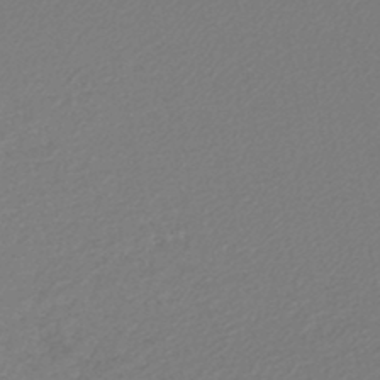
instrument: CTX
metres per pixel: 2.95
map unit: lHb
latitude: -45.2943
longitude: 56.8219
